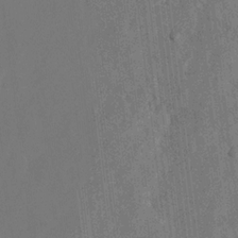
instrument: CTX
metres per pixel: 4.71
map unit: Hto
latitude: 8.1389
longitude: -34.8569
